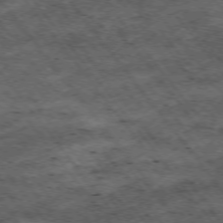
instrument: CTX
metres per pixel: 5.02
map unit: Hpe
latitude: -75.2187
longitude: 4.7085
